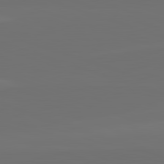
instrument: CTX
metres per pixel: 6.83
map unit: lApd
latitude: 82.5923
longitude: 144.4440
